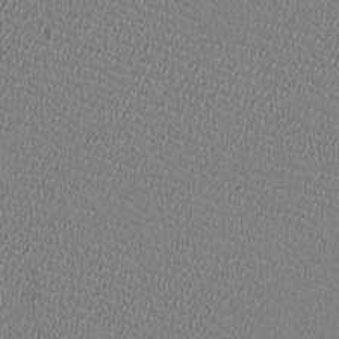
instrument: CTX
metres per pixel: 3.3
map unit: HNhu
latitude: -2.9730
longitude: -2.1955
